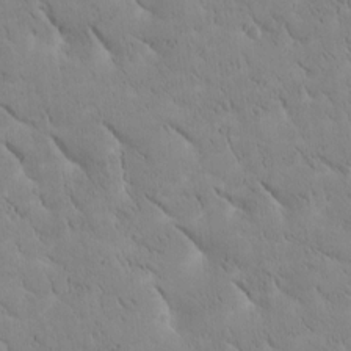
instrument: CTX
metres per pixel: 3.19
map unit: Htu
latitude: -1.5588
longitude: 174.8785
